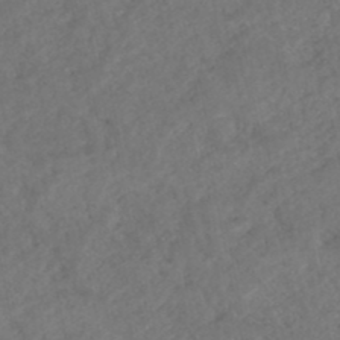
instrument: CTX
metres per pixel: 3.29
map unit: HNhu
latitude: -48.2362
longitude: 97.3510
